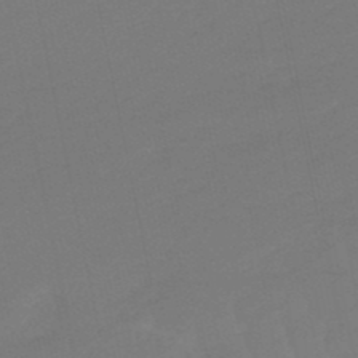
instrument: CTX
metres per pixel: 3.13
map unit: lHb
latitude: -49.5399
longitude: 82.8975
